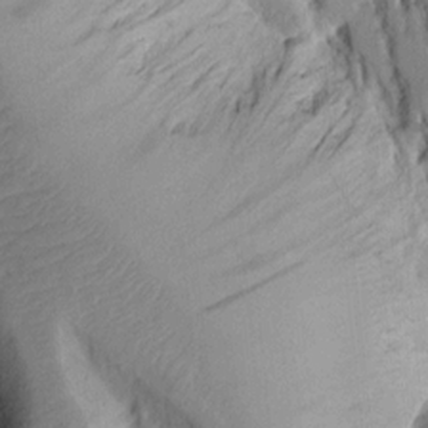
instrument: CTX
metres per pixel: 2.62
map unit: Aa
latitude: 13.7639
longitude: -140.9324
